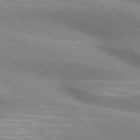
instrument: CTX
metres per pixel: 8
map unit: lApd
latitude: 74.9325
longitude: -63.4049
